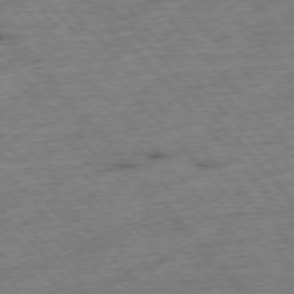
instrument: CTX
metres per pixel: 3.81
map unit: Hpe
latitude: -76.5952
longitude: -16.6491
